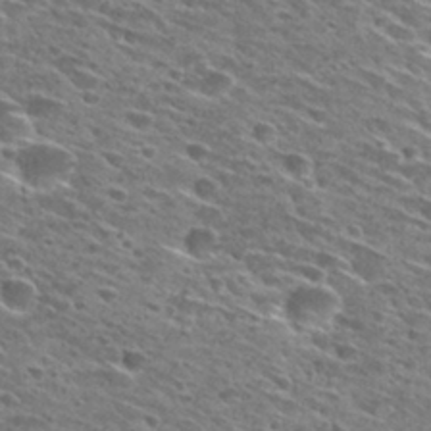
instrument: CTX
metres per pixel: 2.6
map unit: Hto
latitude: 28.4790
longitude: -46.6302
